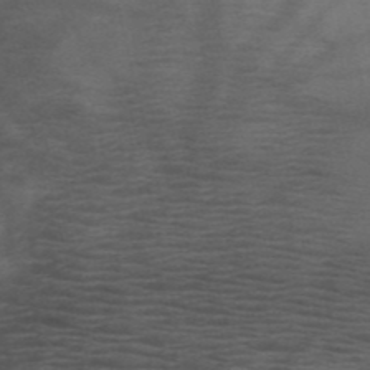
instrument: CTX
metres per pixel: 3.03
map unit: HNb
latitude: -51.2376
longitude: -42.9325
